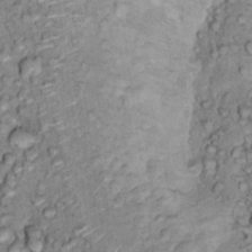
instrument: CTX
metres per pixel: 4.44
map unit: Hto
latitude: 15.4238
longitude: -30.2901
